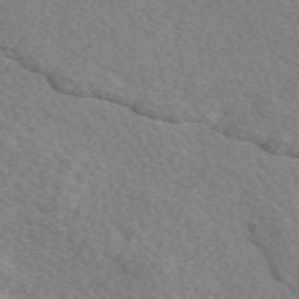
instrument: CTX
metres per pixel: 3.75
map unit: eAb
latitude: 49.6316
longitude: 117.3887
